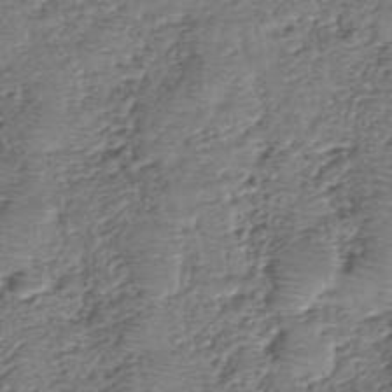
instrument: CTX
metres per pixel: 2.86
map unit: eHh
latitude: -40.0661
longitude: -29.0458
